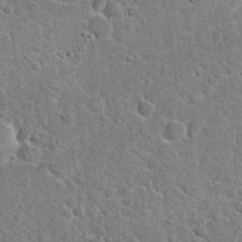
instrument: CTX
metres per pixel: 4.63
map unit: Hto
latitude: 21.0081
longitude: -48.2711
